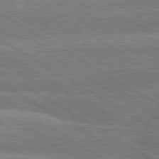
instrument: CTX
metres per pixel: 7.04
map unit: lApd
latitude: 79.7639
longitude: -133.8961
